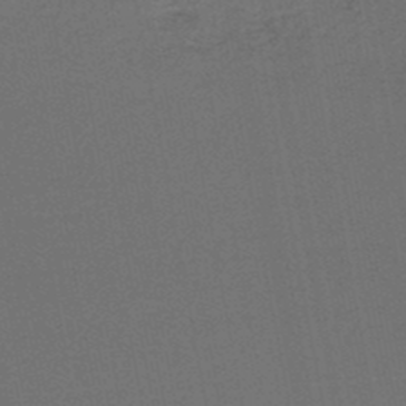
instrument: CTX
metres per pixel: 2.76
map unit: HNb
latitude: -47.7477
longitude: 58.1605
